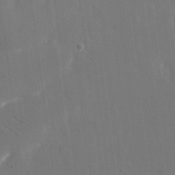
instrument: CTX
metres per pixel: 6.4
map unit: eHh
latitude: 18.8947
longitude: -67.5749
